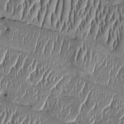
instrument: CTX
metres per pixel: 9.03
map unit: Htu
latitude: -1.6344
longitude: 149.8045
